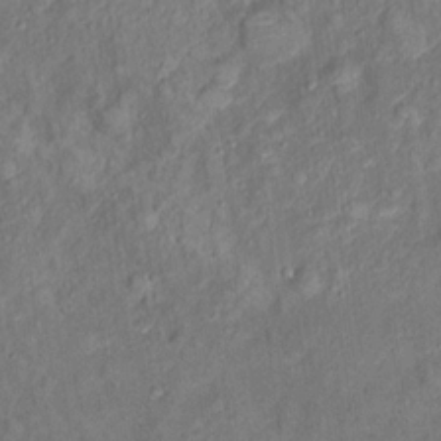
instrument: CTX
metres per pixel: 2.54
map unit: Ht
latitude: 14.0444
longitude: -39.4237
